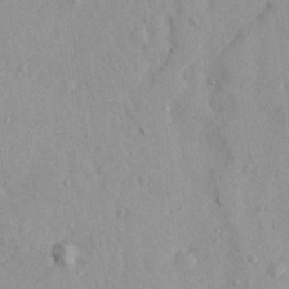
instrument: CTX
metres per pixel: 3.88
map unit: Ave
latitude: 22.0255
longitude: -130.8002
